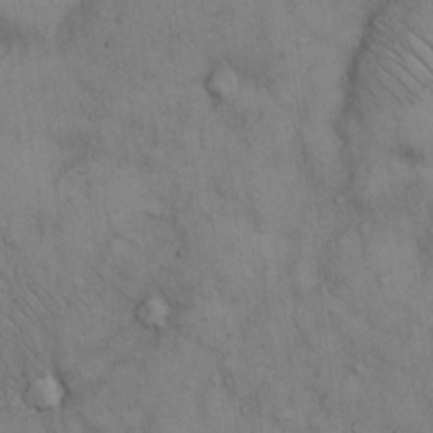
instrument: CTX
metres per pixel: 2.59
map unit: Hto
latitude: 12.8380
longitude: -59.7639
